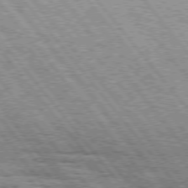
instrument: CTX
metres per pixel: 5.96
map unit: Hpe
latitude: 75.3671
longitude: -156.9513
